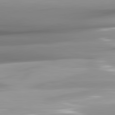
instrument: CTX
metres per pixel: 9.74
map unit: lApd
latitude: 82.2711
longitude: -141.9717
